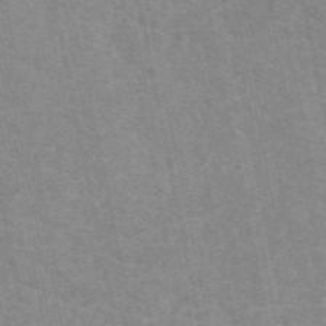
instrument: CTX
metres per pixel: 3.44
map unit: eAb
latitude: 50.4034
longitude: 112.0472
